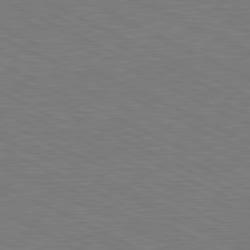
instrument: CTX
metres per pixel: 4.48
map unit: lApd
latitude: 81.2726
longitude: 150.1417
